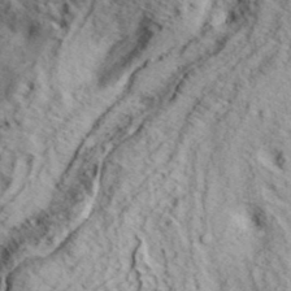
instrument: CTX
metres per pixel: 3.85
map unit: eHh
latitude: 37.1781
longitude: -80.3467
